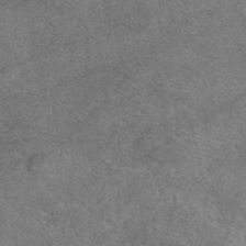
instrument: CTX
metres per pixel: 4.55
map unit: eAb
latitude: 47.7828
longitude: 107.9178
